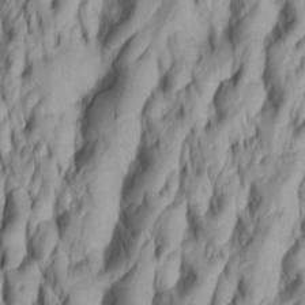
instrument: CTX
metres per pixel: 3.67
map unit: Htu
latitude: -5.6722
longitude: 151.7099
